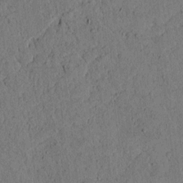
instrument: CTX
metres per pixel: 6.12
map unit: lAvf
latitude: 4.4790
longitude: 158.6329
